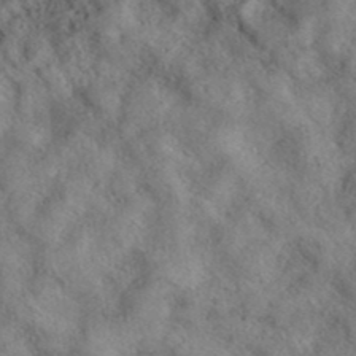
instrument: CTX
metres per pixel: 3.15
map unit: eAb
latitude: 39.2348
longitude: 112.8030
